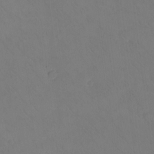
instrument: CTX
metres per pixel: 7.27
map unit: eHh
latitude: -8.7841
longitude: -67.4426
